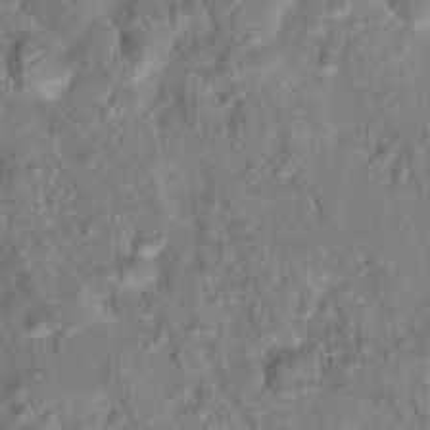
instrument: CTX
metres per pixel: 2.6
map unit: Hto
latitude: 17.4993
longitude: -40.3845
